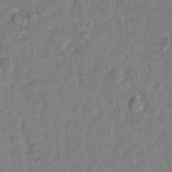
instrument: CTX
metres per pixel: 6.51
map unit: Hto
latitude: 13.2537
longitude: -37.4427
